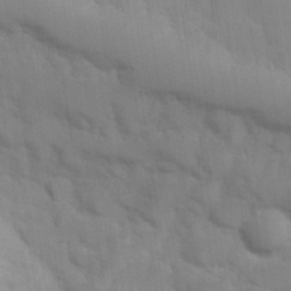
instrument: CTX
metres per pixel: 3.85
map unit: Hve
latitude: 30.8758
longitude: 151.0486
